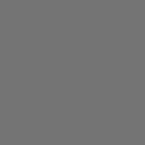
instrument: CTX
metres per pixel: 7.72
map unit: Hpe
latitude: 76.1011
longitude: -141.4048
